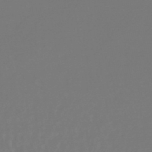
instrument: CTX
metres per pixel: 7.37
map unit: lHb
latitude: -46.6707
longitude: 66.3495
